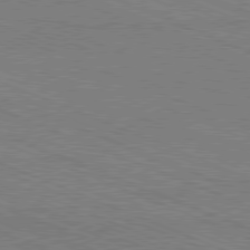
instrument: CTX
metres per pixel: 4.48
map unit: Hpe
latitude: -81.7100
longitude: 17.1243
